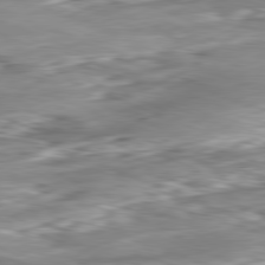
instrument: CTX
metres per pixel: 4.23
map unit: Ap
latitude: -81.7100
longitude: -80.3467
